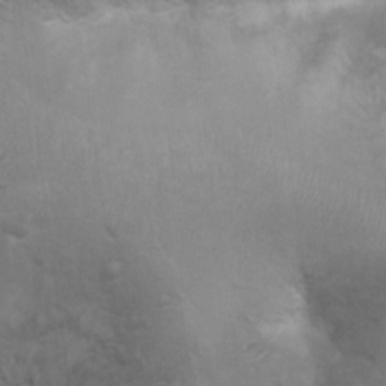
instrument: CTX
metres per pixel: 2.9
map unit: Ht
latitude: 2.9324
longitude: -28.3656
